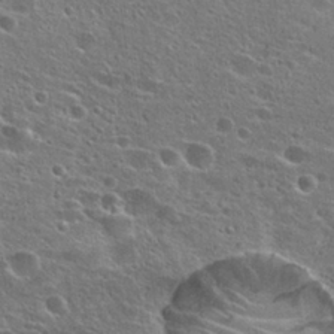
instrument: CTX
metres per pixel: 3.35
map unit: Hto
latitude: 25.9906
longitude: -45.7072
